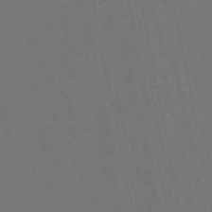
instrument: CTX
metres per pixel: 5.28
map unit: lHb
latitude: -47.9178
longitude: 80.6708
